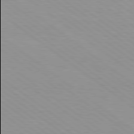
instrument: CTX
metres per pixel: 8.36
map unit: Hpe
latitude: 78.9325
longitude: -121.9906
